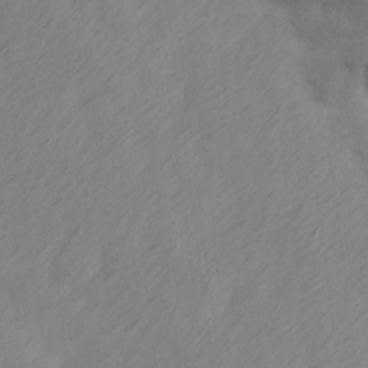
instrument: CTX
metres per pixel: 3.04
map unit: Ave
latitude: 13.8583
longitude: -105.7072
